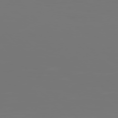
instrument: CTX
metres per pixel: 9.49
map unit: Hpe
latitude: 76.8947
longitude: -136.1200
